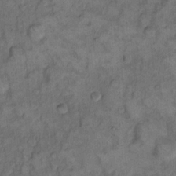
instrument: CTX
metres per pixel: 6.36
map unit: eHh
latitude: 13.3293
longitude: -64.7624
